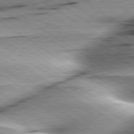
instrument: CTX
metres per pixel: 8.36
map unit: lApd
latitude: 79.4805
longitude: -155.9339
